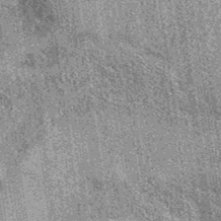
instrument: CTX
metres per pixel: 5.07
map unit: eAb
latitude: 37.8772
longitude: 107.7855
